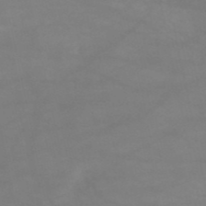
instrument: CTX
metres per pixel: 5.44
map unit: HNb
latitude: -51.8422
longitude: -41.6882
